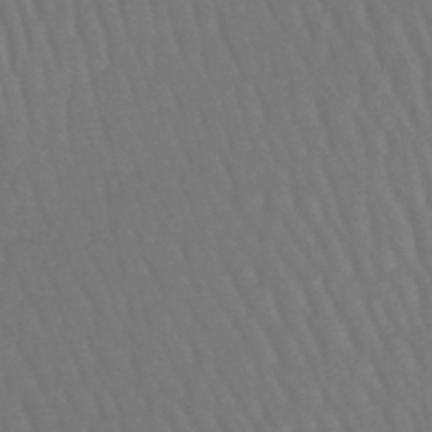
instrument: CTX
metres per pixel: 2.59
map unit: lHb
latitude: -47.1998
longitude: 64.9920
